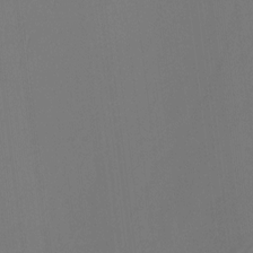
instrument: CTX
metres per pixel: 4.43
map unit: Htu
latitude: -12.6141
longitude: -46.6869
